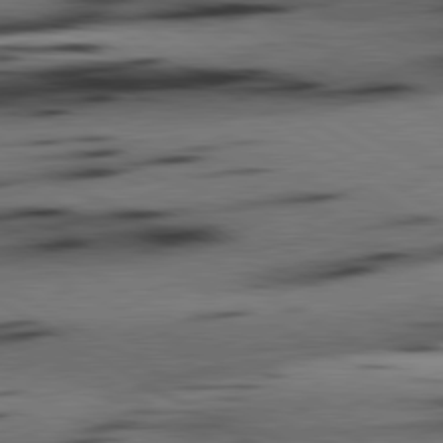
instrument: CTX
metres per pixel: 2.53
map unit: lApd
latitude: 80.3656
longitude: 162.9919
